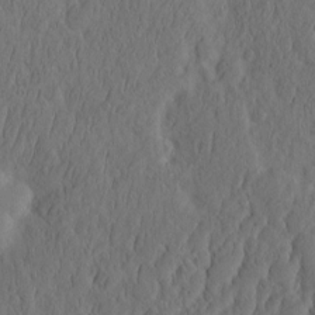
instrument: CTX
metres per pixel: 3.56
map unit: eHh
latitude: -2.5762
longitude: 16.8786
